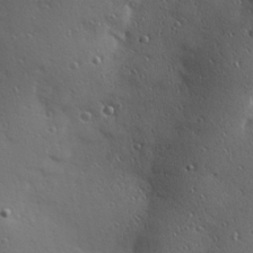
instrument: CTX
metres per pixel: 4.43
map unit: Hve
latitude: 24.7435
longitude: -96.8380
